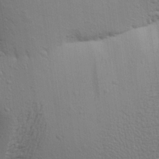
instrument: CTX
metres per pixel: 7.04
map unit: Aa
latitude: 23.5182
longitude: -150.2333
